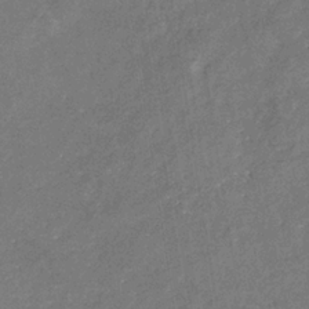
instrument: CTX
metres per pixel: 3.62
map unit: eHb
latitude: -34.5196
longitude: 74.8786
